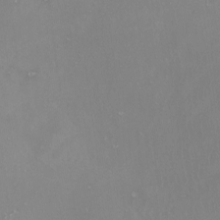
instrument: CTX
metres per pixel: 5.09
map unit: Nhu
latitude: -8.5763
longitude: -94.2901
